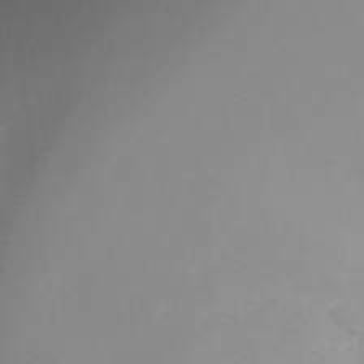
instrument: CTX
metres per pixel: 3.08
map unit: Ht
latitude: -6.8030
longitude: -34.2900
